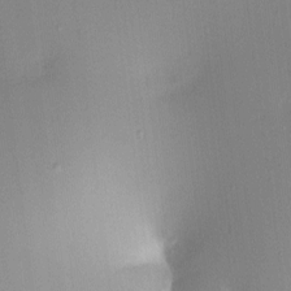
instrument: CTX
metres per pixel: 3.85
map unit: lAa
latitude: 5.6883
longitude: -112.8947
